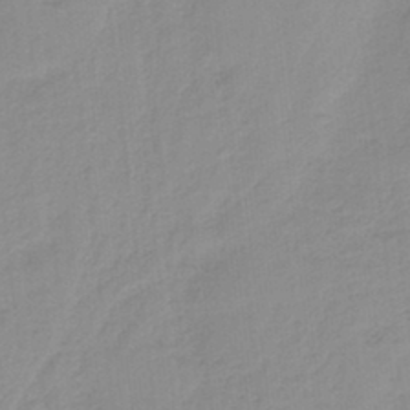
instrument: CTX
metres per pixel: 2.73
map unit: HNb
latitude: -36.2928
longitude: 56.1228
